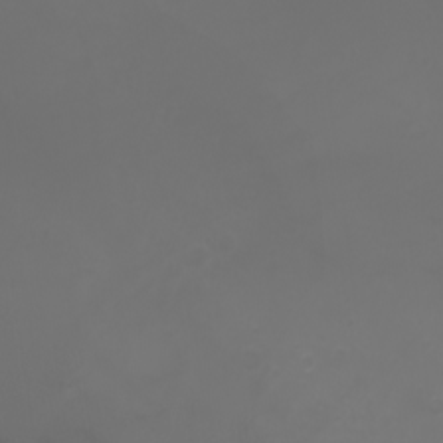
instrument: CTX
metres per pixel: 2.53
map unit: Htu
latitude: -1.8045
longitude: -76.3656
